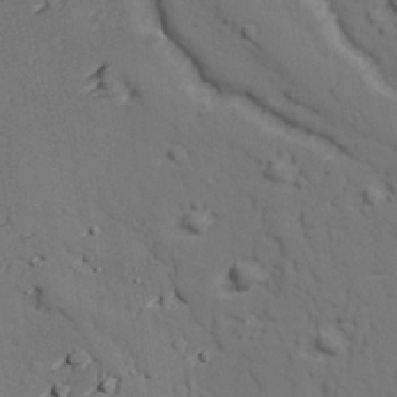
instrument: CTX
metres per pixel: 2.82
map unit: lAvf
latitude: 26.7246
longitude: -110.2901
